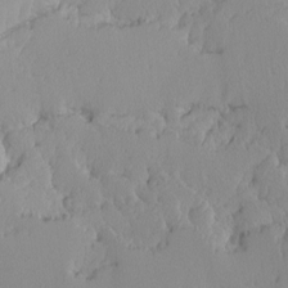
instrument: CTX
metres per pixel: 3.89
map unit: Ave
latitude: -9.5021
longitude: -116.7813
